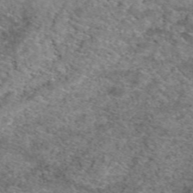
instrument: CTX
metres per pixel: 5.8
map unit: eAb
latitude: 50.0633
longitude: 109.8422
